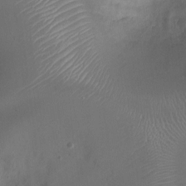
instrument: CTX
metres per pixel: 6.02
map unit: Ht
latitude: -4.6707
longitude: -19.1781
